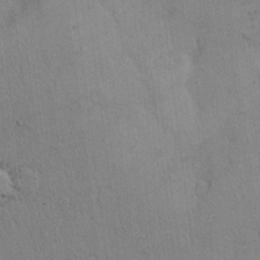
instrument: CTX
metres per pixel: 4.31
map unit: Hto
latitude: 9.0648
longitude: -61.0080
